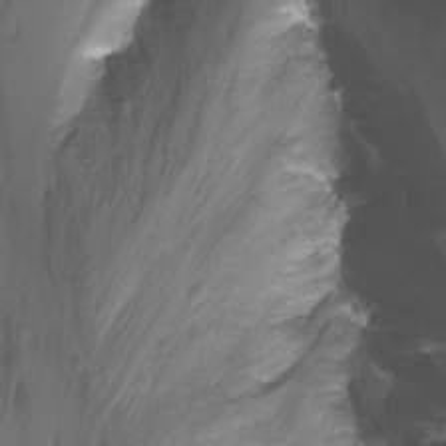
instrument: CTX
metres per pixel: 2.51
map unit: Nhu
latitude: -12.6896
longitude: -60.2522
